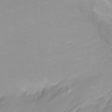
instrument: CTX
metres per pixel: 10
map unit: Htu
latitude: -7.2376
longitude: -71.0080
